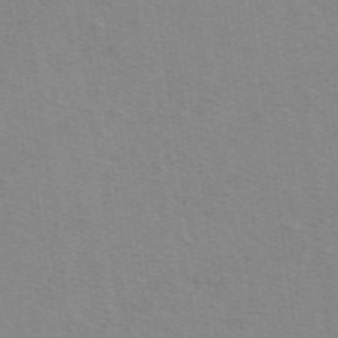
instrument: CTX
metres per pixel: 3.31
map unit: ANa
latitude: 51.1970
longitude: -70.4601
